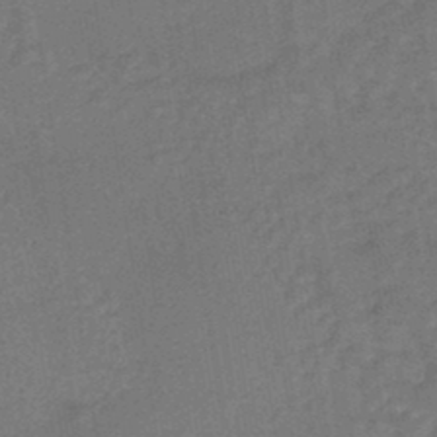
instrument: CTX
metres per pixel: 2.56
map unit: HNhu
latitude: -45.4454
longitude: 91.1431
